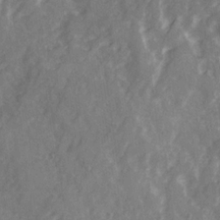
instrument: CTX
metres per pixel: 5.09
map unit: Ave
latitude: 21.6127
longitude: -132.4790
